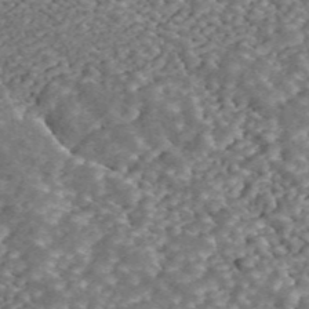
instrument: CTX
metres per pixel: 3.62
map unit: ANa
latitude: 45.8584
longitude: 38.3873
